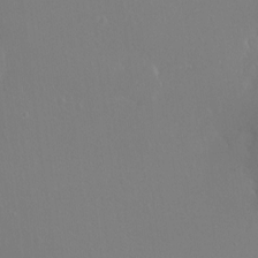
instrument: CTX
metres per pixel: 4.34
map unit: Ht
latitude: -15.3510
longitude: -41.1592
